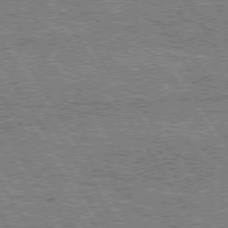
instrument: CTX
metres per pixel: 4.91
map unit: Hpe
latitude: 74.9703
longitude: -154.8002
